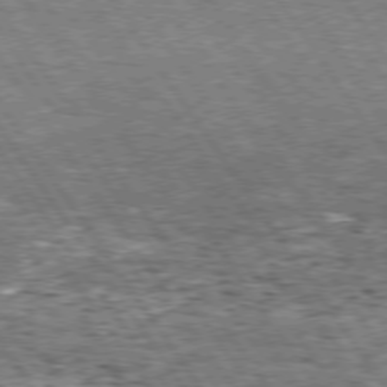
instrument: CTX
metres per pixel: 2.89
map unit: Hpe
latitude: 74.4979
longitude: -150.8002
